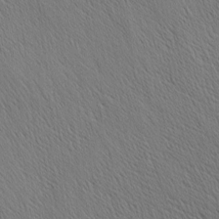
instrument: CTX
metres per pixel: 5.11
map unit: Nhu
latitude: -4.1039
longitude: -150.9513
